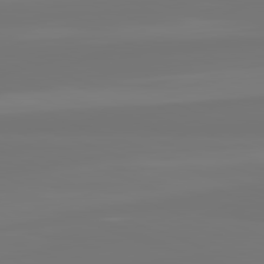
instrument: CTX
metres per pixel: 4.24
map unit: lApd
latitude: 82.1199
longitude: -177.6694
